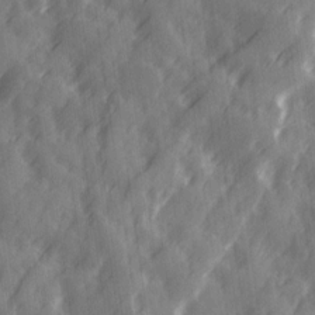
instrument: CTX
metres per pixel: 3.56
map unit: Ave
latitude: 19.5182
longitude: -131.9340
